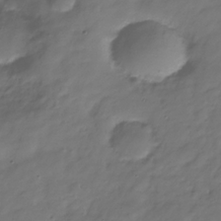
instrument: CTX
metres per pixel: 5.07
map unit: Hve
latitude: -31.2376
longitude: 91.0487
